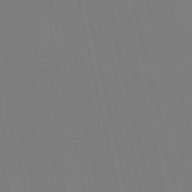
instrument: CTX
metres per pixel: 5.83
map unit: Nve
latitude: -58.3495
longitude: 60.5763
